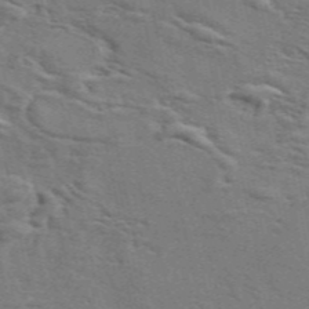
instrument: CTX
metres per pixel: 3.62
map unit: ANa
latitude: 49.4426
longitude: -75.9339
